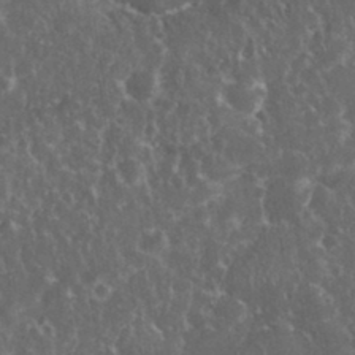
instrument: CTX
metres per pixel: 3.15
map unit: eHh
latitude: 33.5182
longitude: -62.4412
